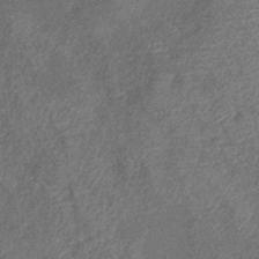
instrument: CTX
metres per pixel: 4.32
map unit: eHb
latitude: -39.3510
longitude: 77.5021
